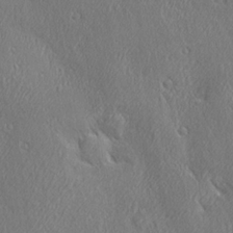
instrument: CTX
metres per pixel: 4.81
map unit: Ave
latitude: 22.1389
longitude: -136.4601
